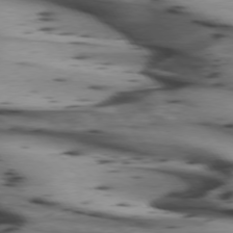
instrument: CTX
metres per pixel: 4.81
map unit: lApd
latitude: 74.2145
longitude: -64.5546
